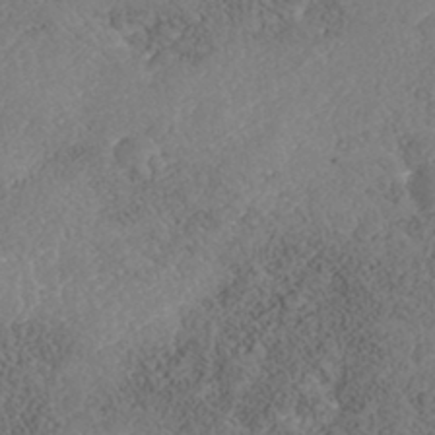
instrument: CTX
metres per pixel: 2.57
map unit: Nhe
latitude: -41.1809
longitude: -110.8758
